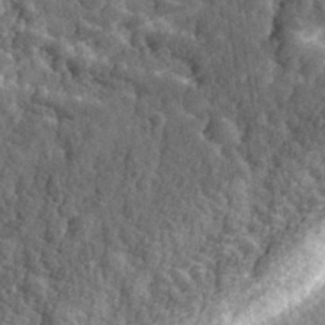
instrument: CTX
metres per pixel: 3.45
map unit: eHh
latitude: 35.3859
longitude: -79.9150
